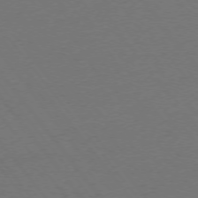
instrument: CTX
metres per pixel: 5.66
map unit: Ap
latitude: -75.5211
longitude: -94.4412
